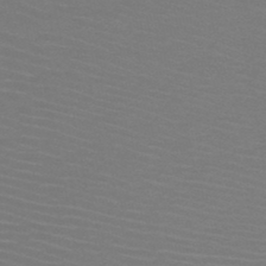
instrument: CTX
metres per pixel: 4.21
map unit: HNb
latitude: -47.5399
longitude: -43.5182
